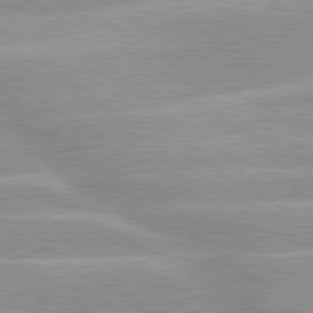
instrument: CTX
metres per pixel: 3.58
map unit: lApd
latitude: 80.0444
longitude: -124.3467
